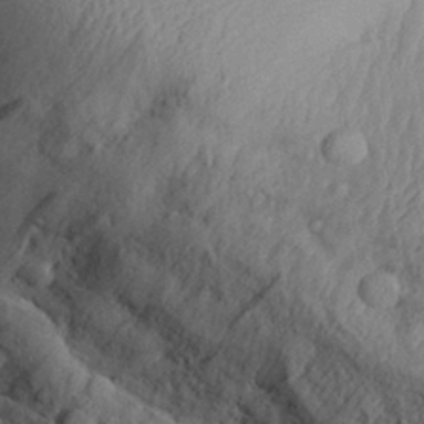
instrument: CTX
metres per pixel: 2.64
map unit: Aa
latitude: 30.2334
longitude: -133.7639
